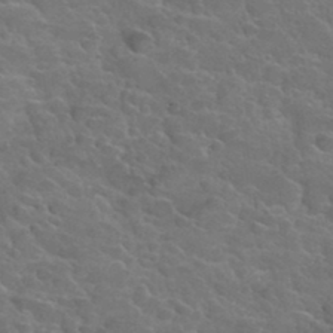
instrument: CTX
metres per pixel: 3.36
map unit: Hto
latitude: 34.1577
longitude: -50.1200
